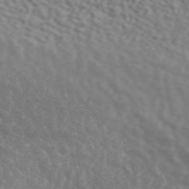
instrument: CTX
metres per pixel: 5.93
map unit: ANa
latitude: 45.3859
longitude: 27.8989
